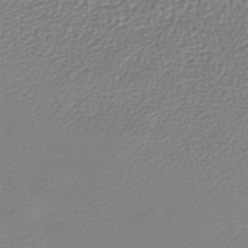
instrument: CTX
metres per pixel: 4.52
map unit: lHb
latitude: -42.5762
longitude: 72.3117
